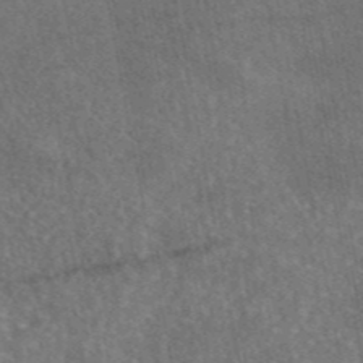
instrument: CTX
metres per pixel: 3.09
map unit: eAb
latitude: 45.3481
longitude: 108.9542
